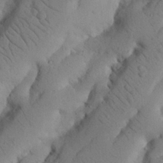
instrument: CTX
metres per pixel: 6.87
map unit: Nhu
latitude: 21.0081
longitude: -74.9325
